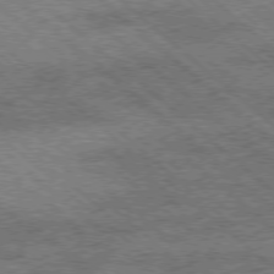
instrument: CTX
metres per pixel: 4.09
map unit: Ap
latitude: -78.3495
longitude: -49.1403
